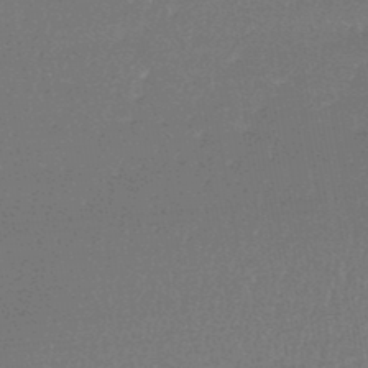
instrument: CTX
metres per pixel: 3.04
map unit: lHb
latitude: -48.2551
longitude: 62.7463
